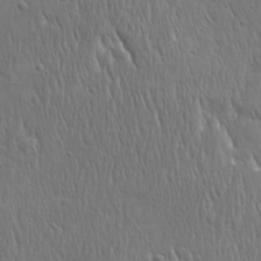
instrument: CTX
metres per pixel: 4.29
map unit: Ave
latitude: 22.6868
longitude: -135.3481
